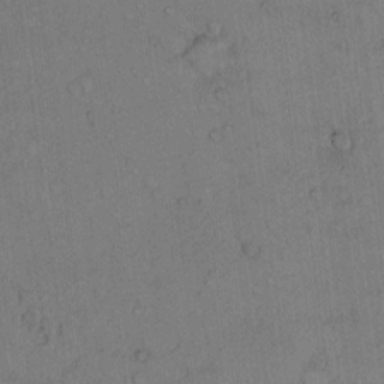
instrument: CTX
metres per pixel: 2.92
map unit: Hto
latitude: 11.5560
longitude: -58.1389
